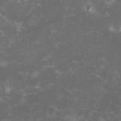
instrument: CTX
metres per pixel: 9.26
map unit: lHvf
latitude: -13.6533
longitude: -99.2725
